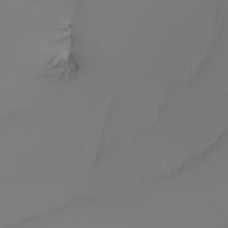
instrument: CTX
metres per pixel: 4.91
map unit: Nhu
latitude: -5.6155
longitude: -93.8772
